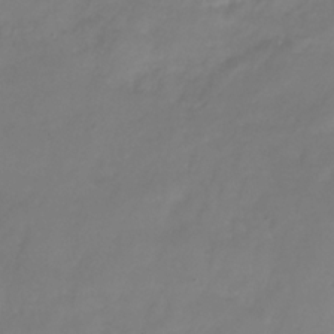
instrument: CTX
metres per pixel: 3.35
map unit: Nhe
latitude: -36.2361
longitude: -86.9325
